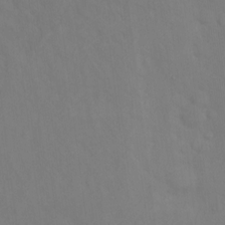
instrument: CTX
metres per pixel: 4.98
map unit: Ht
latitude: 10.2712
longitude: -40.5167
